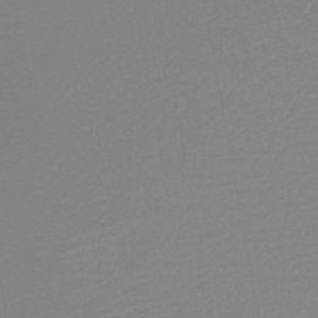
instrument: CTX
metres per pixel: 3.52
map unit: lHb
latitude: -46.1417
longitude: 66.4440
